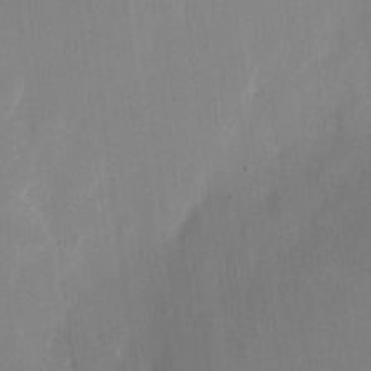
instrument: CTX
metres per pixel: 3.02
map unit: eHh
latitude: 10.9325
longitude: -69.3482
